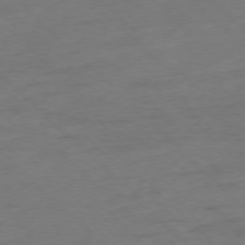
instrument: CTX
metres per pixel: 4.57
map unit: Ap
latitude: -77.1620
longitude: -64.4790
